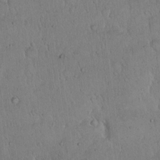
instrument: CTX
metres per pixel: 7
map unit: Hto
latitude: 14.7247
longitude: -56.8946
